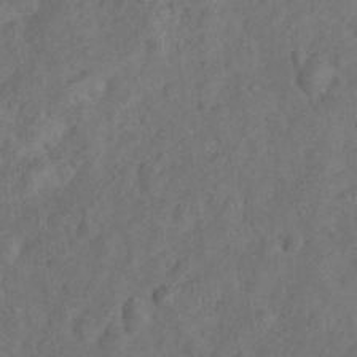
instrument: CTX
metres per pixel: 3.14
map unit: Nhu
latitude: 10.4034
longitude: -25.9150
